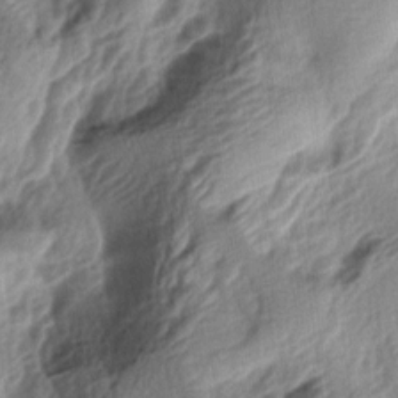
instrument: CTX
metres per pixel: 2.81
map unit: lAa
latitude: -5.6344
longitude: -123.9339
